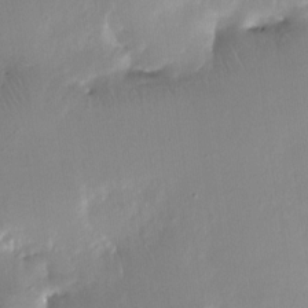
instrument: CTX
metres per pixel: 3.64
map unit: Nhe
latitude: -27.2375
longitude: -110.6302
